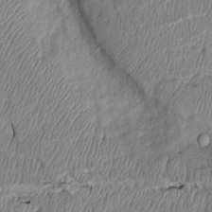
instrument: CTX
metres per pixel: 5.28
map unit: Htu
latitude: 3.6316
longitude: 150.2173
